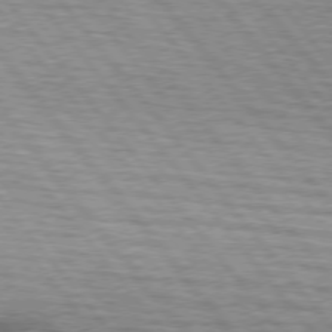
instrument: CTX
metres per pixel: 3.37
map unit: lApd
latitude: 75.5749
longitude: -81.9150
